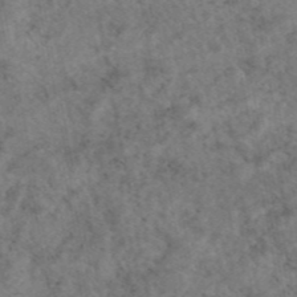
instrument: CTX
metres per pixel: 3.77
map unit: eAb
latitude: 45.1025
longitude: 114.1417
